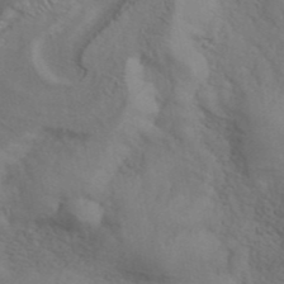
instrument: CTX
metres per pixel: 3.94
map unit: ANa
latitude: 42.8380
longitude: 55.5021
